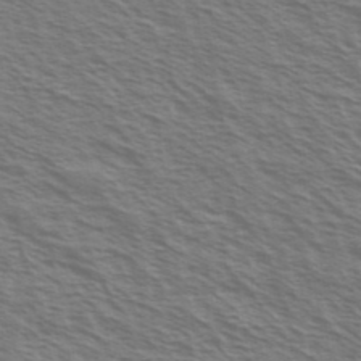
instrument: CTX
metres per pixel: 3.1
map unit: Ave
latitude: 37.6127
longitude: -110.9892
